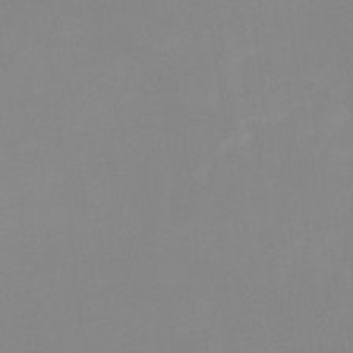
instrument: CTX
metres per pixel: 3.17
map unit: eHb
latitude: -29.5588
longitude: 70.7274
